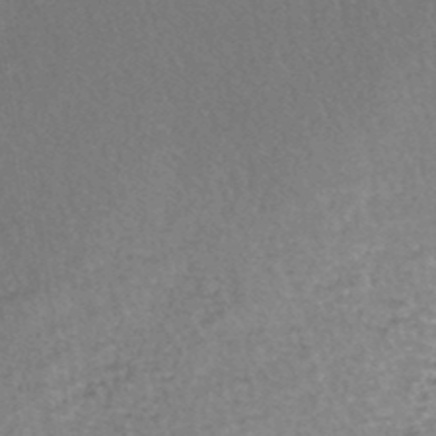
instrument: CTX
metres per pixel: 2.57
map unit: lHb
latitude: -44.8219
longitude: 58.2928
